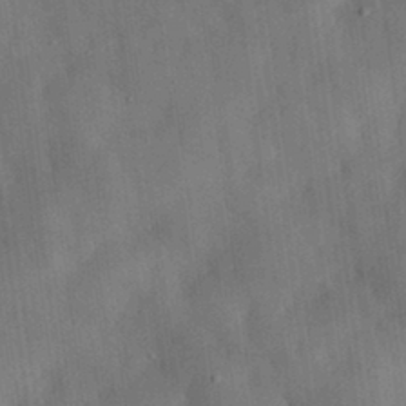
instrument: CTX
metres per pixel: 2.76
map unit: eHh
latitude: 30.1200
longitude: -76.9324
